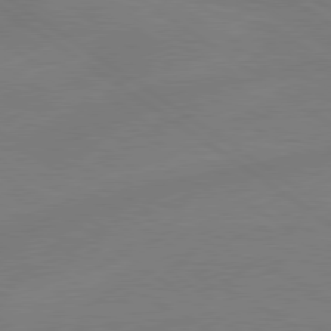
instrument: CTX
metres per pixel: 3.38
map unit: Hpe
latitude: 79.0081
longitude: -149.7828
